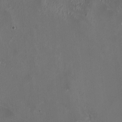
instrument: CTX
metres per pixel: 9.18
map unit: HNhu
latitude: 1.0647
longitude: -4.3467
